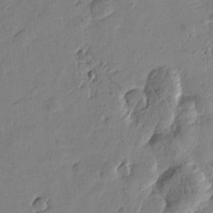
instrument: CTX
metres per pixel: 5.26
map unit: Htu
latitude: -3.5021
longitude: -176.6301
